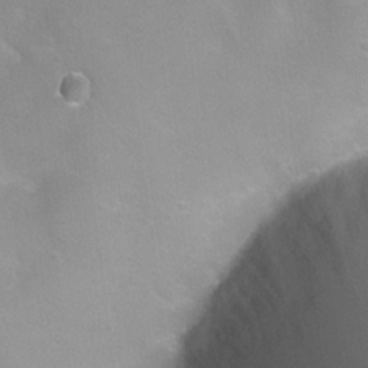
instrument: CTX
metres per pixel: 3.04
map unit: Ht
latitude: 4.6112
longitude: -20.4601
